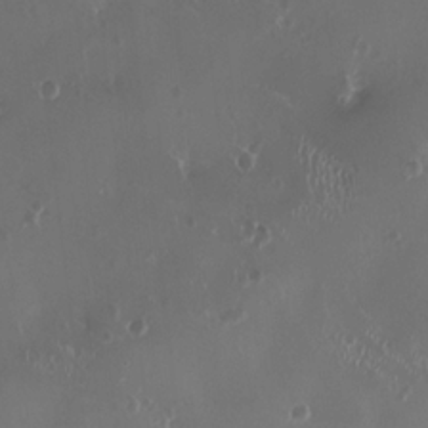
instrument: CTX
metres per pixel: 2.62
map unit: HNhu
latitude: -2.4817
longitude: -0.9702
